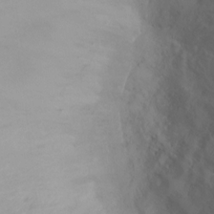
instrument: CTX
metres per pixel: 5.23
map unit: Ht
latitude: -4.6707
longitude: -24.4601
